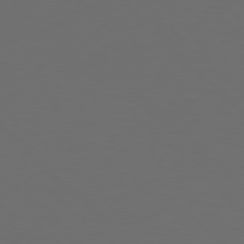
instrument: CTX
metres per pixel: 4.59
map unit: Hpe
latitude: 77.1403
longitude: -168.4223
